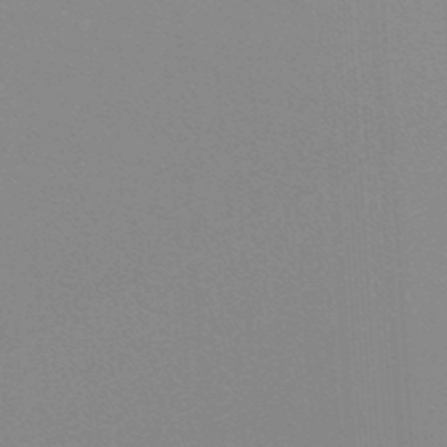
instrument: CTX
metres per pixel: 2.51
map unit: lHb
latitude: -48.0472
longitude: 64.2362
